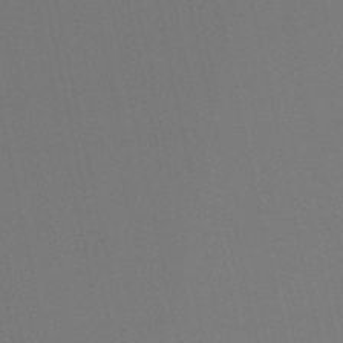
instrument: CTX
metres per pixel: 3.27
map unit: lHb
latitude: -50.0283
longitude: 70.5196
